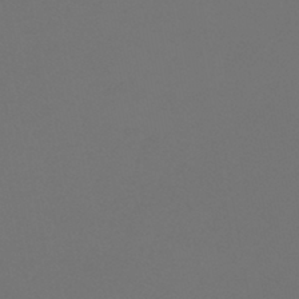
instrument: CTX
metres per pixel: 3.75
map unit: lHb
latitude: -43.5777
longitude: 63.8611
